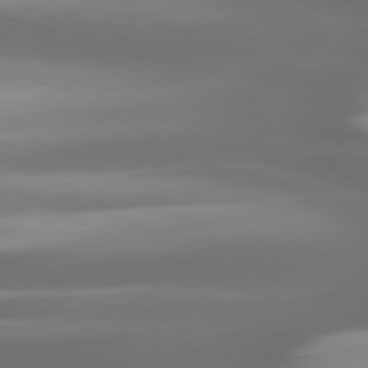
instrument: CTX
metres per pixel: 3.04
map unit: lApd
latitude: 80.2333
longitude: -139.1970
